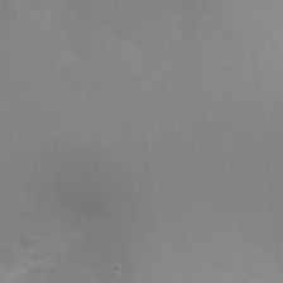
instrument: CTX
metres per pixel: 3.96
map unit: Ht
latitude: -9.1998
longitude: -28.4412
